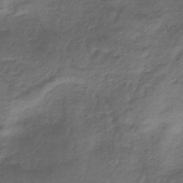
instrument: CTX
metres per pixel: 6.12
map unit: HNb
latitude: -33.5588
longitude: 60.7274
